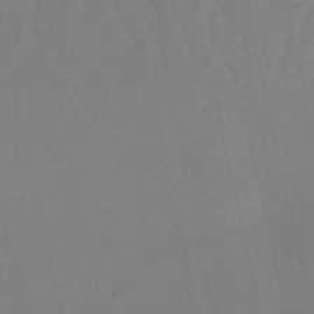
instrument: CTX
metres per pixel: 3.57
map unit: eHb
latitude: -49.9556
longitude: 76.6330
